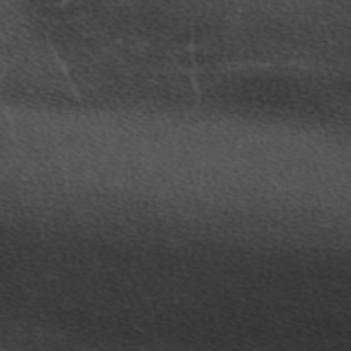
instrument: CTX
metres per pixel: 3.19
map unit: eHh
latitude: -62.1039
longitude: 49.6722
